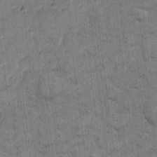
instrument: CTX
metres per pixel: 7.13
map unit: eHh
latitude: 11.9150
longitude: -65.4048
